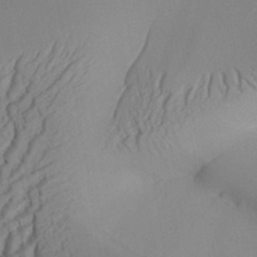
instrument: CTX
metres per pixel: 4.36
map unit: Aa
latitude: 31.9151
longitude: -141.6504
